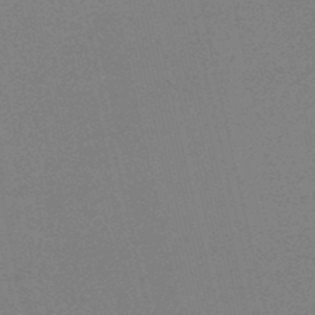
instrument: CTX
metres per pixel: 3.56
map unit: HNb
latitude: -49.1998
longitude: -52.2901
